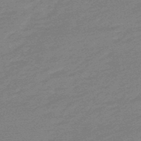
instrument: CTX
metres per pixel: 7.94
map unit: lHb
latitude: -48.8219
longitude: 82.1417
